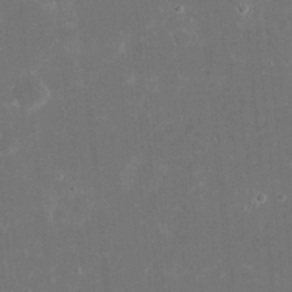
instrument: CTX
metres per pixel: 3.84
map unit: eHh
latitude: 20.8002
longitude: -68.0444
